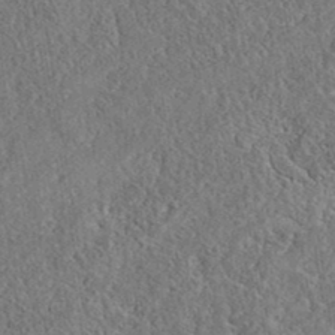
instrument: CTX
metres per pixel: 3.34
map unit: eAb
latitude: 37.5371
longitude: 112.1228
